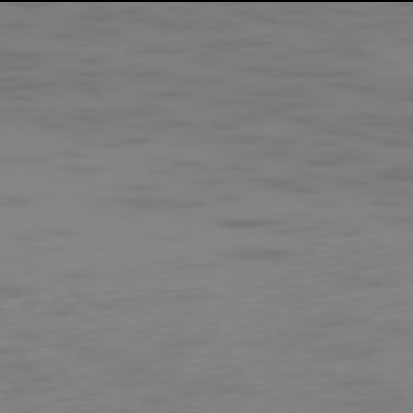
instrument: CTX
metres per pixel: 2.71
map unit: Ap
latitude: -78.0094
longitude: -63.6316
